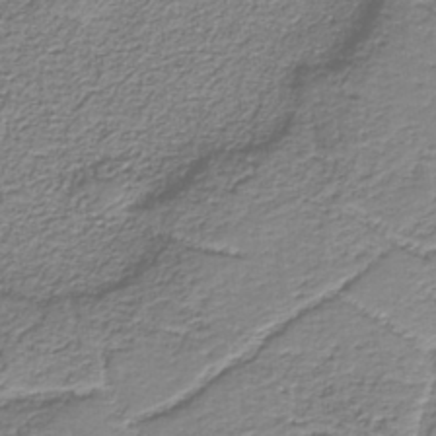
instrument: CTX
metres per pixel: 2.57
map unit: eAb
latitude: -37.6344
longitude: 52.9919
